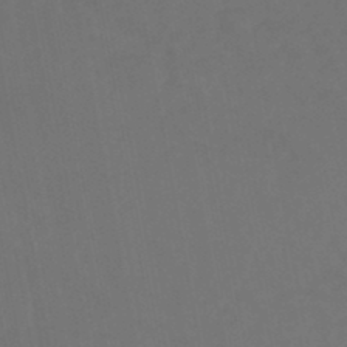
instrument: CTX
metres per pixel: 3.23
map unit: HNhu
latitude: -46.2739
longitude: 93.3699
